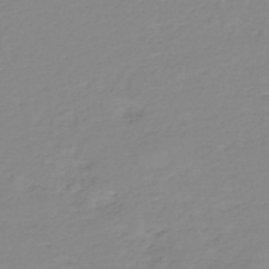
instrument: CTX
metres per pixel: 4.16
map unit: eHh
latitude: -44.5952
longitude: -29.5749
